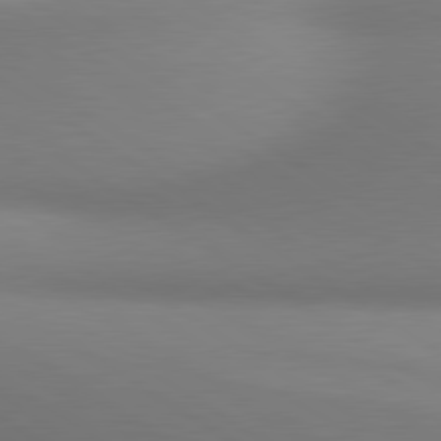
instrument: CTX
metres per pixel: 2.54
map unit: lApd
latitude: 80.4223
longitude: 124.4818
